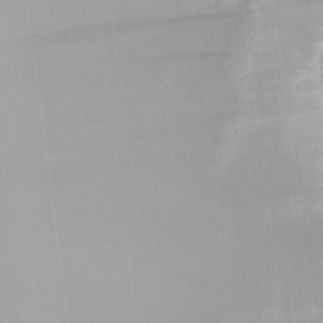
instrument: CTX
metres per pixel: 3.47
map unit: Aa
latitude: 24.6112
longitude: -127.7828
